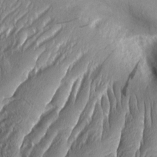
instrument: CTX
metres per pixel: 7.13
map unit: Aa
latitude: 8.5357
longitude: -130.6113
